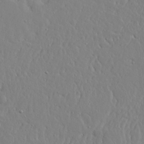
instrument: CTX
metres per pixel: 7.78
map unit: Ave
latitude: 13.2348
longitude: -133.2159
